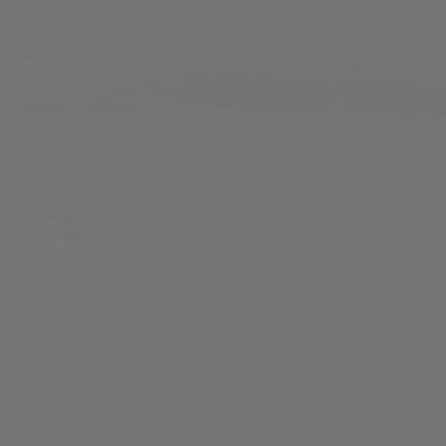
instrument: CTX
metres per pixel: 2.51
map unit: Hpe
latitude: 76.1200
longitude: -141.3859
